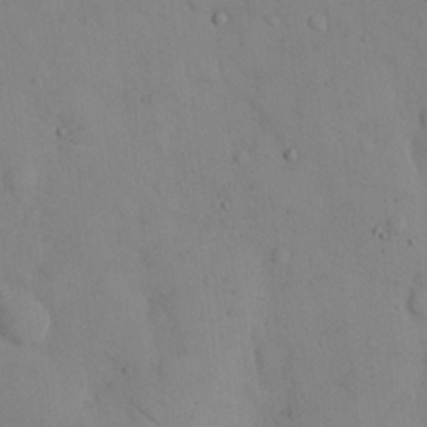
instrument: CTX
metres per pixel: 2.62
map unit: eHh
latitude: 12.5168
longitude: -61.6505
